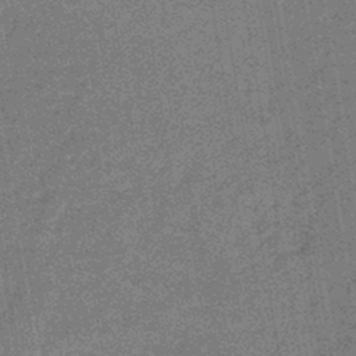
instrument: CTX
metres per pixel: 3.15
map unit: eHb
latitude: -45.3321
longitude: 86.6708
